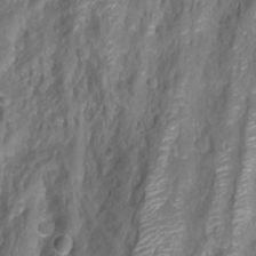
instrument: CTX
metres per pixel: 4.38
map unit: Aa
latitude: -9.2754
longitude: -71.9150
